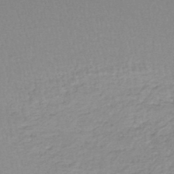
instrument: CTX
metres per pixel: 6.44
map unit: HNhu
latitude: -47.5588
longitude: 98.7085
